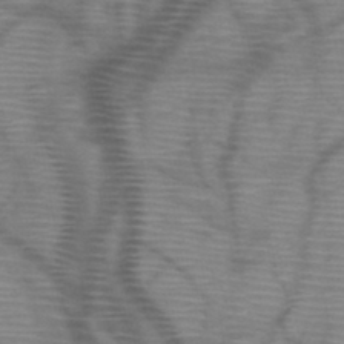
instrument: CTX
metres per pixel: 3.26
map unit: HNb
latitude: -46.8030
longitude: -41.0080
